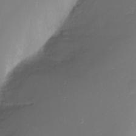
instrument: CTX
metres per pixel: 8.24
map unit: Nhu
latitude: -8.5952
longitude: -81.1970
